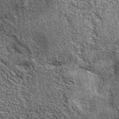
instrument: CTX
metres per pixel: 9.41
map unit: eAb
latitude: 38.7813
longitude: 107.5210
